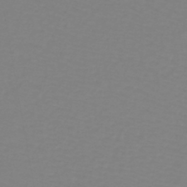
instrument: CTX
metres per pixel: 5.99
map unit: lHb
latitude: -41.4832
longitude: 63.7288
